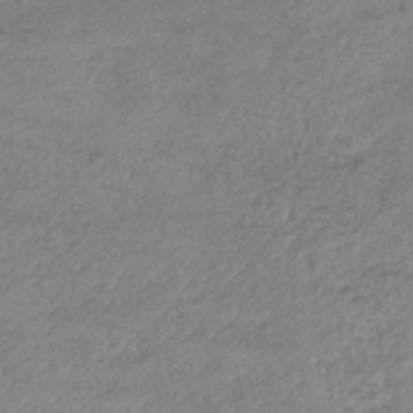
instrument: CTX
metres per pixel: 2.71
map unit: eHh
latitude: -42.1038
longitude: 119.4832
